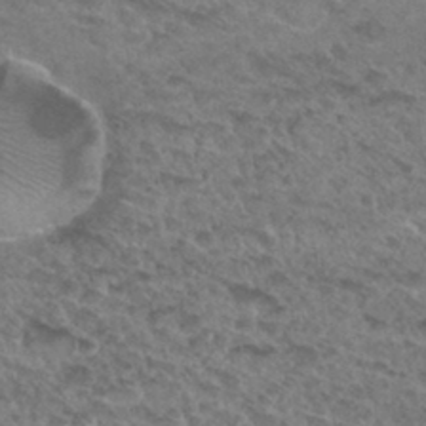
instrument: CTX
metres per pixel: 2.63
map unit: Hto
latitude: 32.3089
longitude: -47.9717
